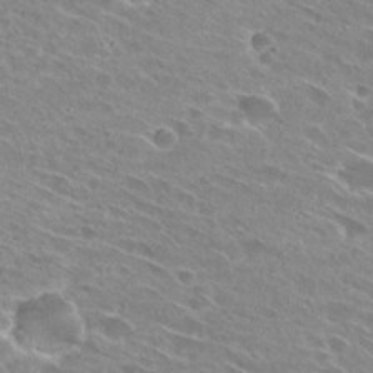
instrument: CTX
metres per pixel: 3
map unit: Hto
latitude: 28.0444
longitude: -43.9528
